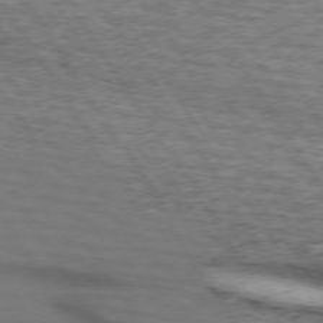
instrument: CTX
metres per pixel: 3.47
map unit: lApd
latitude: 73.4616
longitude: -74.8191
